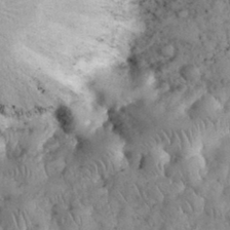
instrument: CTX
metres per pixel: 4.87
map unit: eHh
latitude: 32.2711
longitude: -65.3482
